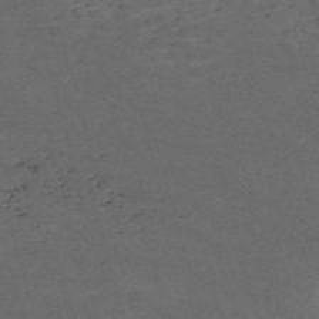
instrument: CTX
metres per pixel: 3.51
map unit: Nve
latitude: -58.9730
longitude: 59.5399
